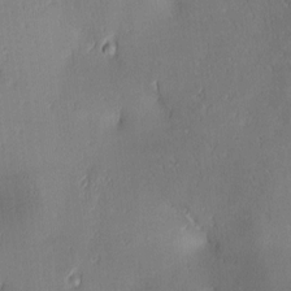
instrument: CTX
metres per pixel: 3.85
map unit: lAa
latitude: 3.8394
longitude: -117.3860
